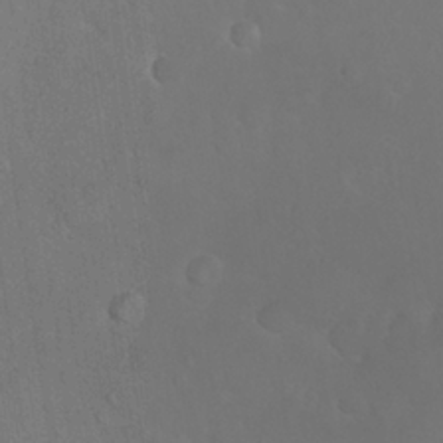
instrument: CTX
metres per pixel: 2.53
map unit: Nhu
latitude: 27.2915
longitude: -65.3482
